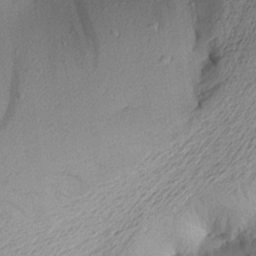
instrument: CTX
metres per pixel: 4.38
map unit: Aa
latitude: 23.1592
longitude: -149.7261
